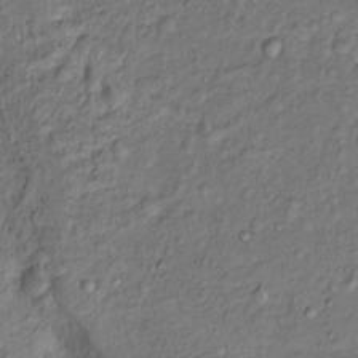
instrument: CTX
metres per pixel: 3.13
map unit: Nhu
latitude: 13.6316
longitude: -29.6127
